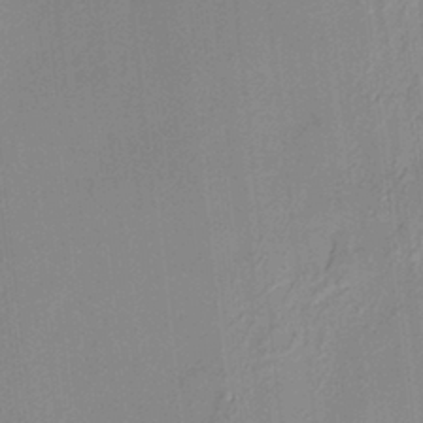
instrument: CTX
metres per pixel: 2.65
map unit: HNhu
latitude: 4.1011
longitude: 14.2551
